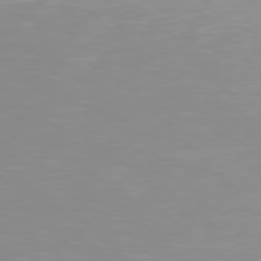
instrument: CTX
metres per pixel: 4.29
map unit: Hpe
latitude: 77.1970
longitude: -172.6490
